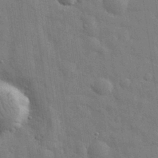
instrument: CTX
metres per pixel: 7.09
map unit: eHh
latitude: 29.9150
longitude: -75.1025
